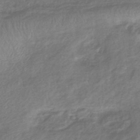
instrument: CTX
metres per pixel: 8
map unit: lHb
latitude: -41.4076
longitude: 79.2565
